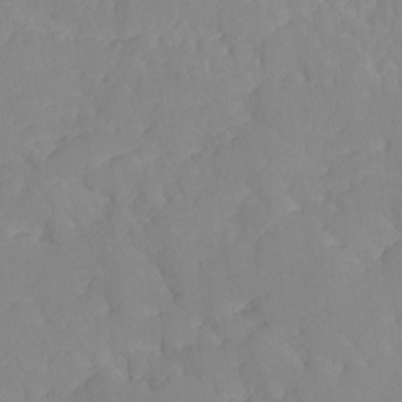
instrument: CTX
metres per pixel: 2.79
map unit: Ave
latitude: -9.1998
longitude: -116.8191
